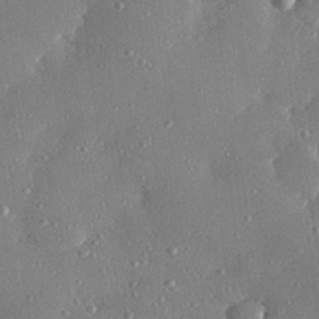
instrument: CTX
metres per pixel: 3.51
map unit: Hve
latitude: 28.9325
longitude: -91.3671
